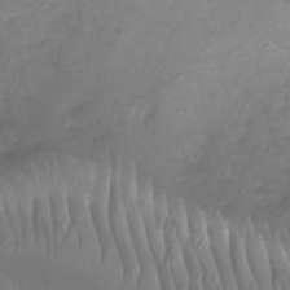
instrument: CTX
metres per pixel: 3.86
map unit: Nhe
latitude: -32.6330
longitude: -88.0633
